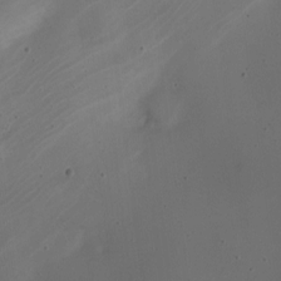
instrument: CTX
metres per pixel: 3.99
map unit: Nhe
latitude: -19.1998
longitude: 144.2740
